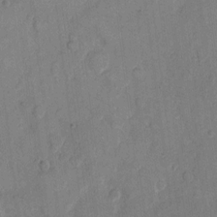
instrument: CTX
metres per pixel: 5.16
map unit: eHh
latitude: 10.1200
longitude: -64.6679
